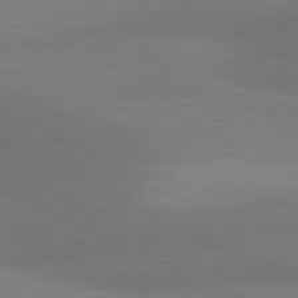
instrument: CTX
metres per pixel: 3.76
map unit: lApd
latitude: 80.8002
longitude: 127.4643
